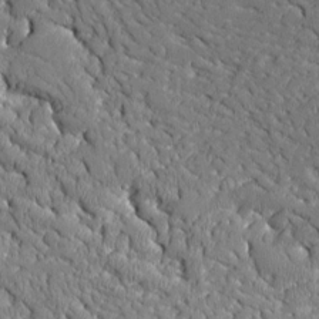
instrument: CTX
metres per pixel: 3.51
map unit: Aa
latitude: 10.2334
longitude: -129.7072
